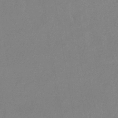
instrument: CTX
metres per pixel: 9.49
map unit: lHb
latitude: -41.3509
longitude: 73.2187
